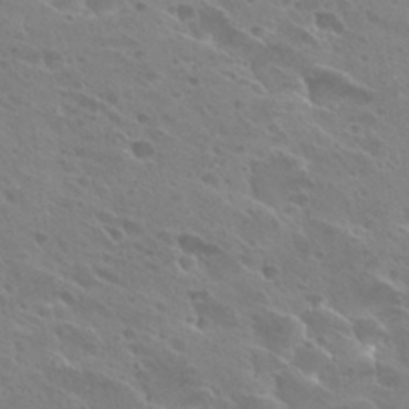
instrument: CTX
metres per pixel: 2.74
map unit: Hto
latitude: 27.6316
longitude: -40.1577
